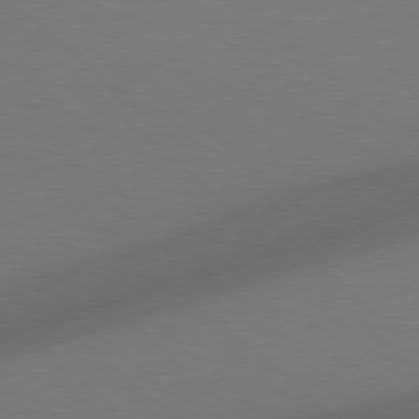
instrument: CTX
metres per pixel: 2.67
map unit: Hpe
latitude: 77.8016
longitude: -150.1955
